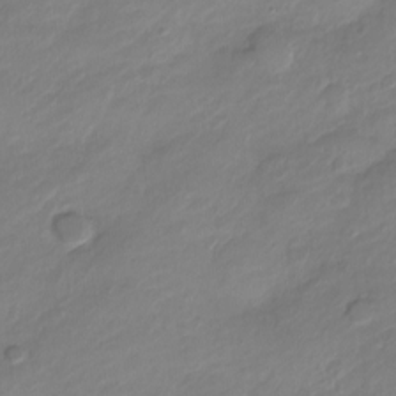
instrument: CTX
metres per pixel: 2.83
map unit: Nve
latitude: -17.4644
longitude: 106.4629
